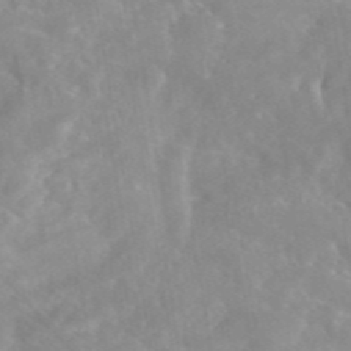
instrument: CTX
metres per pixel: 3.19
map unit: eAb
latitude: 44.9513
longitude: 126.5762
